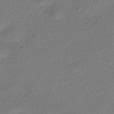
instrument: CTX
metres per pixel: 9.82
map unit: HNhu
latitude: -42.6707
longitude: 99.0108
